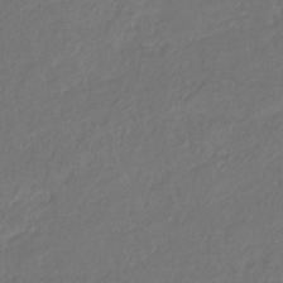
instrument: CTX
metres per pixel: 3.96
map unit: eHb
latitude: -30.0661
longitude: 65.3321
